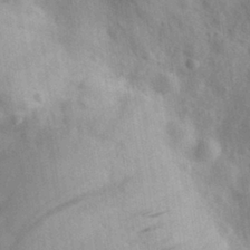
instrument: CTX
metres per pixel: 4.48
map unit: eHh
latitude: 30.3845
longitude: -72.5357
